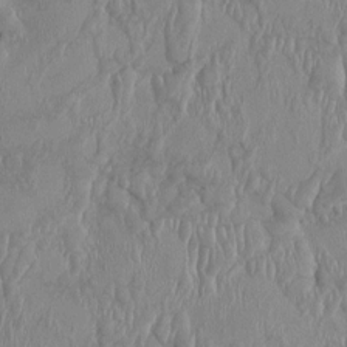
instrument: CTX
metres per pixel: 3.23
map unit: HNhu
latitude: 1.6882
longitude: -6.0822
